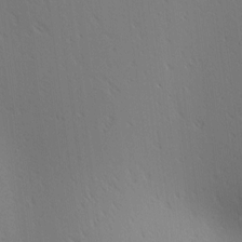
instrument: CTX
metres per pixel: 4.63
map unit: Ave
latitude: 1.8961
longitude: -115.4048
